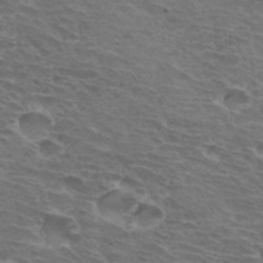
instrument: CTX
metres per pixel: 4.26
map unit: Hto
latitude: 32.9514
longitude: -43.9339
